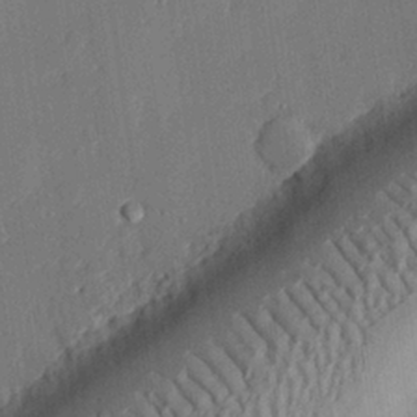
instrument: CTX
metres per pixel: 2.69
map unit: eHh
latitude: 27.2537
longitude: -82.1766
